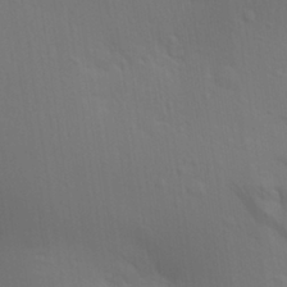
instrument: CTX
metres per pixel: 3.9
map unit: Aa
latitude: 29.6316
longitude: -135.1214
